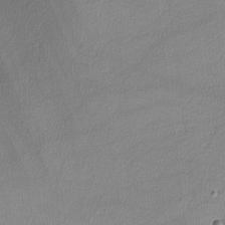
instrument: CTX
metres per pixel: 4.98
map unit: lHvf
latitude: -12.0850
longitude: -100.9325
